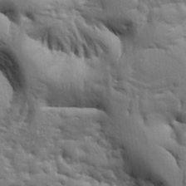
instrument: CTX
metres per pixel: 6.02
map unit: Ht
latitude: 9.6316
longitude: -76.6301
